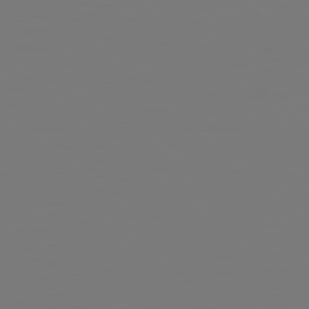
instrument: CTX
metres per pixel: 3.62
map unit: Hpe
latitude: 78.2145
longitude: 177.5966
